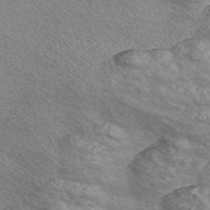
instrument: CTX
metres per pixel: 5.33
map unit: Nve
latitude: -56.2928
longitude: 53.0675
